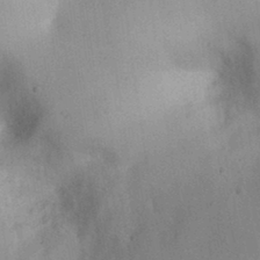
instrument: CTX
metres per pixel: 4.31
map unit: eHh
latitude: 25.4993
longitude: -70.1578
